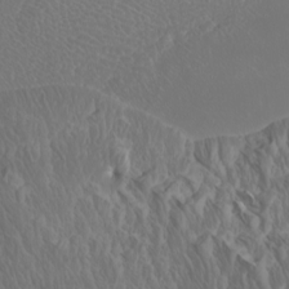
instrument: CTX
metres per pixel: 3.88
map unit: Htu
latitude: -7.2376
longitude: -71.0836
